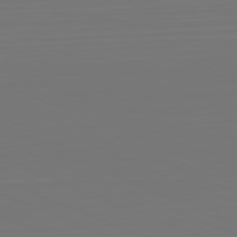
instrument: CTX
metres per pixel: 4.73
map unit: Hpe
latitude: -81.9556
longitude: 7.0108
